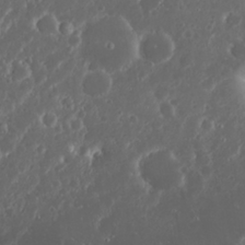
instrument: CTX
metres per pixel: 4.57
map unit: Nhu
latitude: 23.7261
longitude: -59.3104
